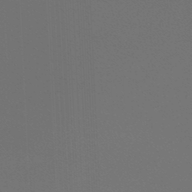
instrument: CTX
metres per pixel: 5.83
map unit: lHb
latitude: -47.4643
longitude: 64.1606
